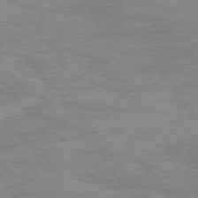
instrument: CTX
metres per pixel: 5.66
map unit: Hpe
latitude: 75.0647
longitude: -143.3860
